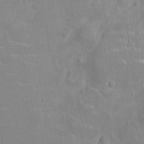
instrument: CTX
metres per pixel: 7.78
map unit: Ht
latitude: -4.4629
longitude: -15.3860
